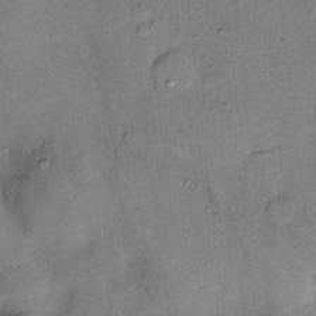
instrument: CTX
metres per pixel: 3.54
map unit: Nhu
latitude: 11.9717
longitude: -28.8380
